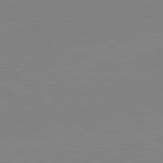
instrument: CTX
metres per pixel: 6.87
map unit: lApd
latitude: 81.8394
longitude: -156.2900
